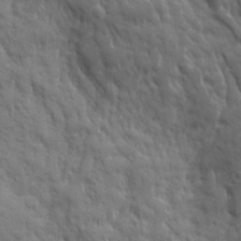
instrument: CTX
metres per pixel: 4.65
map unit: Ave
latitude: 19.5182
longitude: -133.7828
